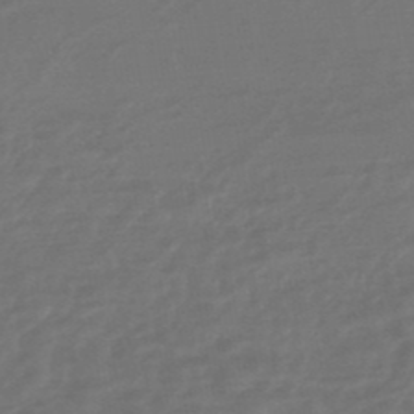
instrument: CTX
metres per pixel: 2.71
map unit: HNhu
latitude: -46.7085
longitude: 89.8422
